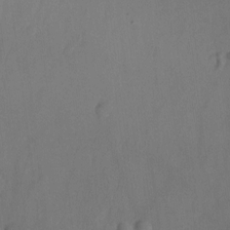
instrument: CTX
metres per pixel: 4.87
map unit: Ht
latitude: -10.1039
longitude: -22.2900
